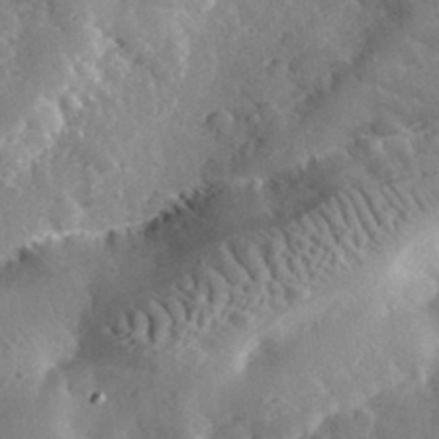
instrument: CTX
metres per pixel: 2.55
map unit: lHvf
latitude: 33.1025
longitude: -84.0633
